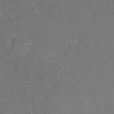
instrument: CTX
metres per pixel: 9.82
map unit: eHh
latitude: -3.6910
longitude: -76.5734
